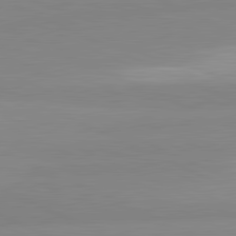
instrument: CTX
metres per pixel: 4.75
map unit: lApd
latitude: 81.9717
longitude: 179.3131
